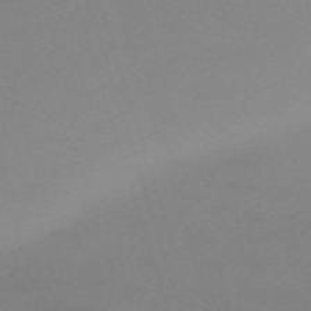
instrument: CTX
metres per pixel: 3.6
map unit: eHh
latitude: -62.8408
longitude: 52.8030
